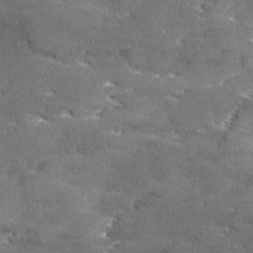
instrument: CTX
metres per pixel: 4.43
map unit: Ave
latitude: 17.4237
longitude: -136.9325
